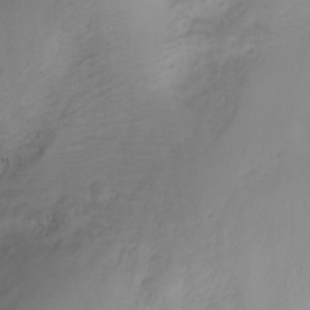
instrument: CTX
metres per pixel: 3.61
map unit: Nhu
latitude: -1.6155
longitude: -74.4223
